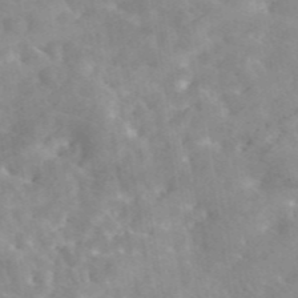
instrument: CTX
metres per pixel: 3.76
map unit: eAb
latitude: 45.0647
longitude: 126.4629
